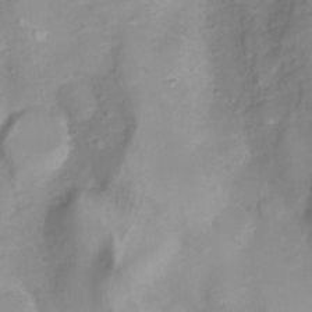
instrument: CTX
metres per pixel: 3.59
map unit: Nhu
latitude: -8.3117
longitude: -72.6301
